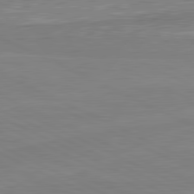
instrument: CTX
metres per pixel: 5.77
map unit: lApd
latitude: 81.7450
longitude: 167.8800
